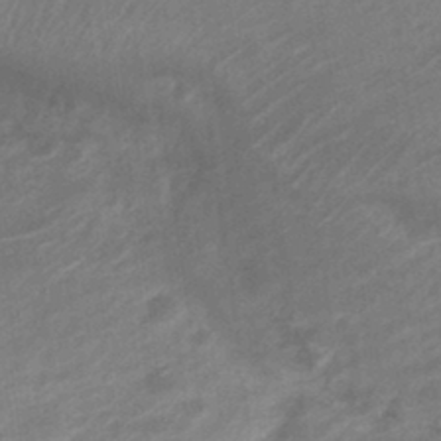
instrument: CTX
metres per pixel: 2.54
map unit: Nve
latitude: -19.5777
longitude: 106.6330
